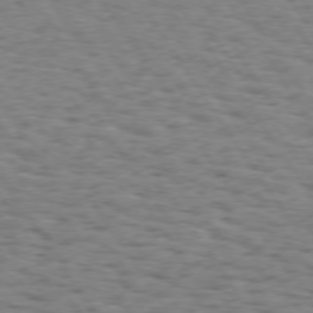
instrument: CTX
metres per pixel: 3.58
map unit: Hpe
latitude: 73.7261
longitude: -132.1767
